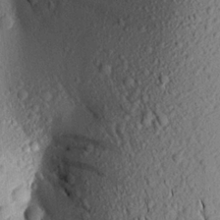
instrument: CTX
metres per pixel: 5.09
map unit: Aa
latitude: 17.4049
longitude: -147.2159
